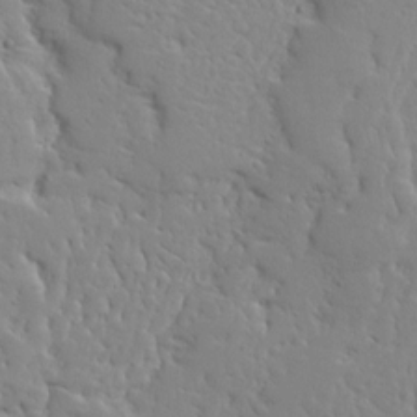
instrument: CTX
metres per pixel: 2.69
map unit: Ave
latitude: 12.8380
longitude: -137.3104
